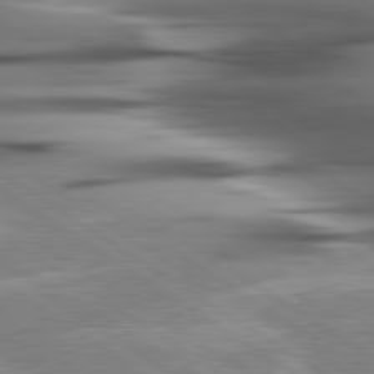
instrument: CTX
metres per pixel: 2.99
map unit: lApd
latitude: 80.1011
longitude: -122.0255
